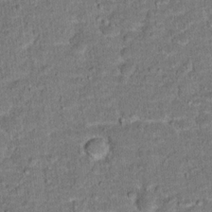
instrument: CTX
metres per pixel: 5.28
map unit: Hto
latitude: 15.8206
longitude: -38.6868
